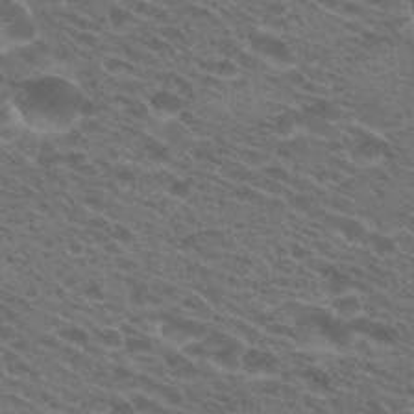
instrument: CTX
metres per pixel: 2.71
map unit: Hto
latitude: 24.5734
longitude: -30.2523
